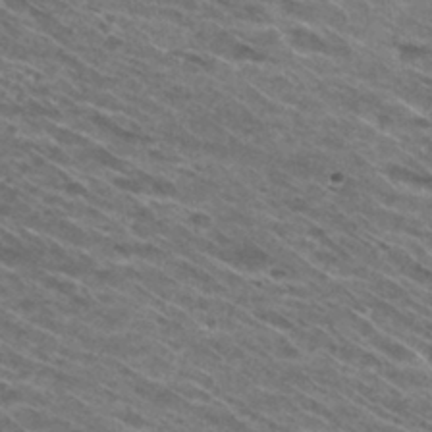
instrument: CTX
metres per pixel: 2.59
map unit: Hto
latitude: 30.8380
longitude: -46.3845
